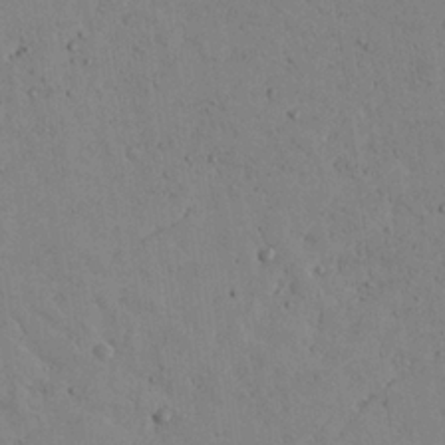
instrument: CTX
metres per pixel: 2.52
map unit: Aa
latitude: 21.9528
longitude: -139.7827
